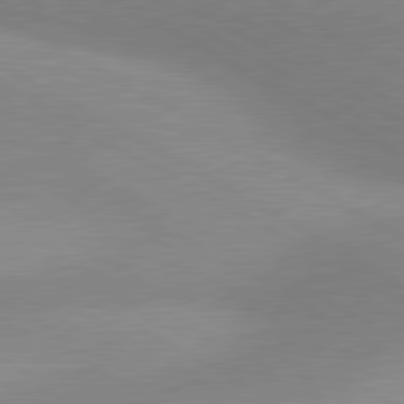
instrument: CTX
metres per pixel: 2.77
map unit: lApd
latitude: 80.6679
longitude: 125.7289
